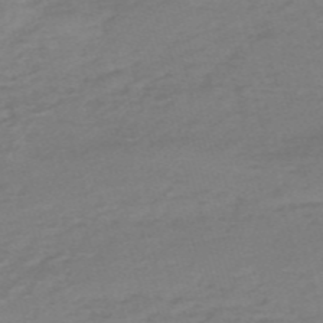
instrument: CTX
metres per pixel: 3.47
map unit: HNb
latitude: -54.8030
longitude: -43.1970
